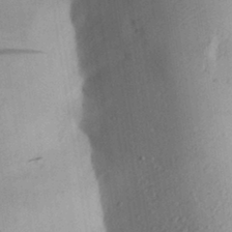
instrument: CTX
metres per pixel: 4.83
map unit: Aa
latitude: 27.7072
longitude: -148.2334
